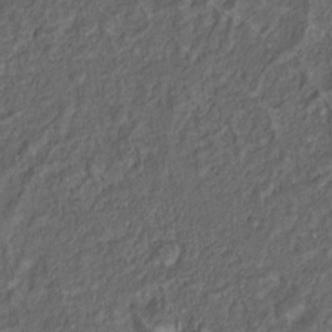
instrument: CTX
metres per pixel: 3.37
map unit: Nhu
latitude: 11.1025
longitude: -27.0836
